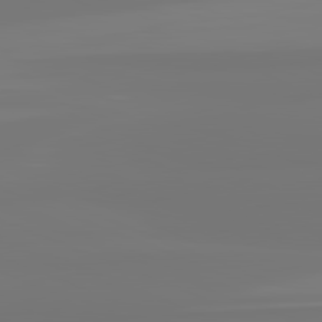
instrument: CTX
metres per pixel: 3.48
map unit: lApd
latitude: 81.7450
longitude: -176.6301
